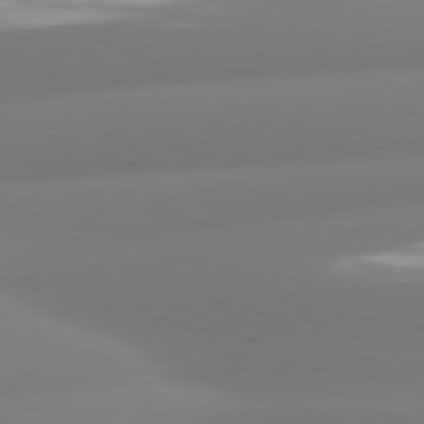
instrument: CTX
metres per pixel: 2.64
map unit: lApd
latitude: 80.9136
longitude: -161.3104
